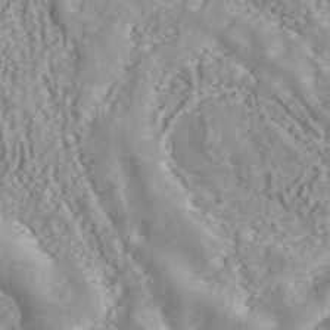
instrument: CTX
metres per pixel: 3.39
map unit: ANa
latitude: 40.4789
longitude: 34.7463
